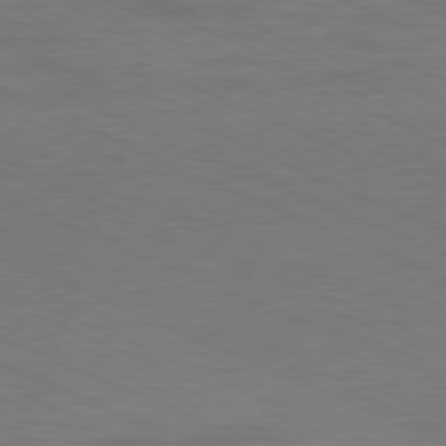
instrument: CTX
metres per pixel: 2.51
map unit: Hpe
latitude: -81.7856
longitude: 15.2376
